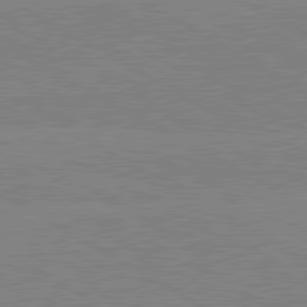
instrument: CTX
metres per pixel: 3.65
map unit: lApd
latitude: 80.3467
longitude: -126.4412
